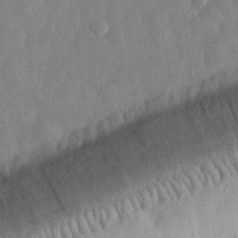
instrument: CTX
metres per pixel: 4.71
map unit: eHh
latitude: 30.7247
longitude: -75.9339
